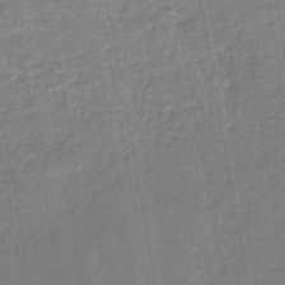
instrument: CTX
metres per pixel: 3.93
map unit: lHb
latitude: -44.8408
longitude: 60.9164
